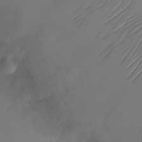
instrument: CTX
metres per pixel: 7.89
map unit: Nhu
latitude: -27.1242
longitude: -72.5546
